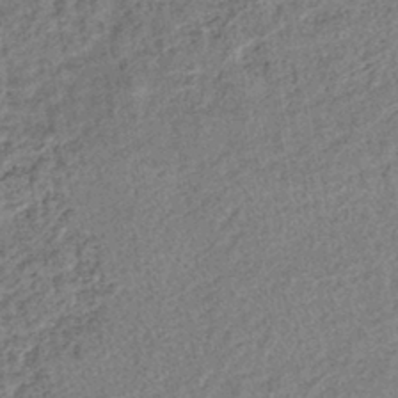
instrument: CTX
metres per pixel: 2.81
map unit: lHb
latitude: -41.1998
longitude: 62.9352
